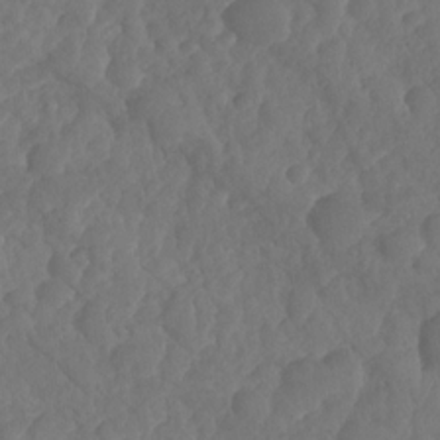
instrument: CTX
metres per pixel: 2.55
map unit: HNhu
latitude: -24.8408
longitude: 49.9178
